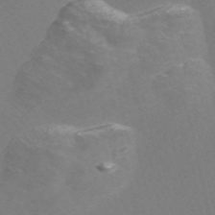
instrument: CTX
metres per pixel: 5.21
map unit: Nve
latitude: -56.5196
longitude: 52.4062
